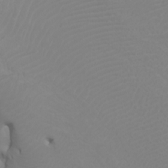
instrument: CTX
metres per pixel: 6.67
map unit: Htu
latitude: -4.1605
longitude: -74.0633
